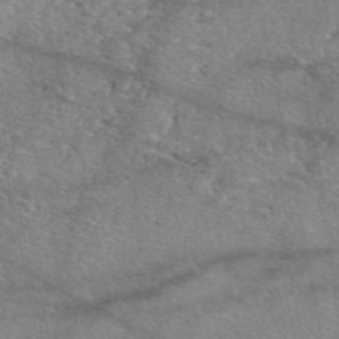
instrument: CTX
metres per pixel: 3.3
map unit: eAb
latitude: 49.9717
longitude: 109.8611
